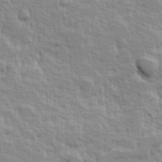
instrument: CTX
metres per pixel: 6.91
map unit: Hve
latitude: 25.0647
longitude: 144.6708
